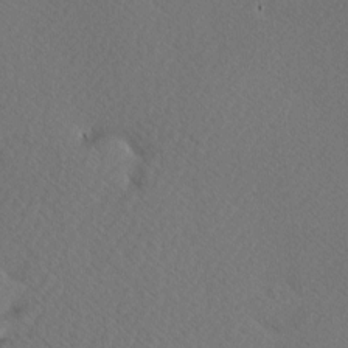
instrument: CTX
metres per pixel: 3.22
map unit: Hve
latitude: 12.6113
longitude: -90.2334
